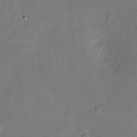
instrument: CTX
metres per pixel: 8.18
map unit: eHh
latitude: 4.3467
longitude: -72.4412
